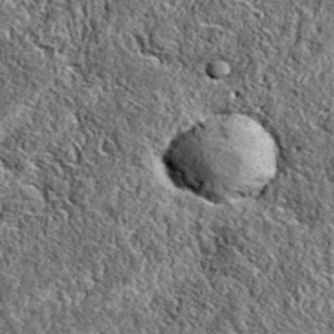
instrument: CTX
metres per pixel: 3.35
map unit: eAb
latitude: 37.6883
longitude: 110.0661
